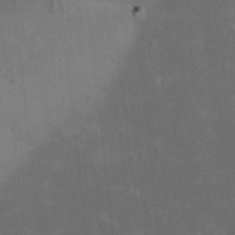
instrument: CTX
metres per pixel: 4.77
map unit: HNhu
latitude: 2.8191
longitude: 9.2376
